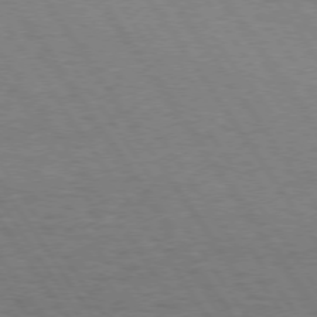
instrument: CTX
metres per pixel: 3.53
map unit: Hpe
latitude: 73.6316
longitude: -140.6868
